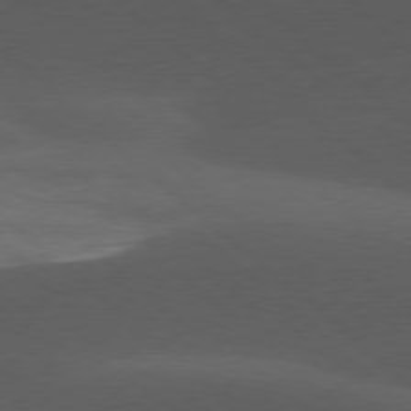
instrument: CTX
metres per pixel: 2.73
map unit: lApd
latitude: 77.8772
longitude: -54.7813
